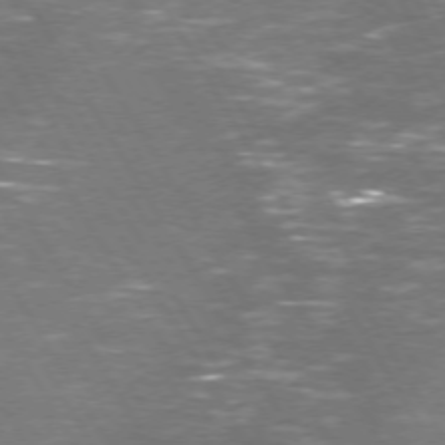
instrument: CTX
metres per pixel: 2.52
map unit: Hpe
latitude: 72.1389
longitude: -124.3845
